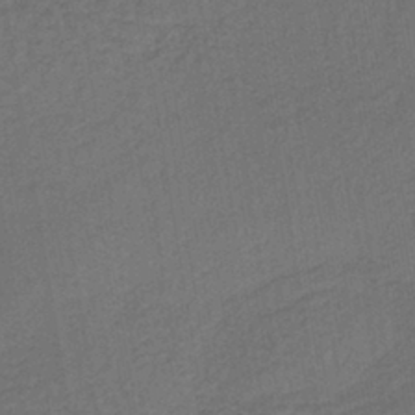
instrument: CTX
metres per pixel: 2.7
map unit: lHb
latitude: -39.8423
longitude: 63.4454
